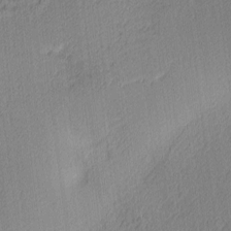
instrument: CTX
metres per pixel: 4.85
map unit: Ave
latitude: 3.9150
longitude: -114.2711
